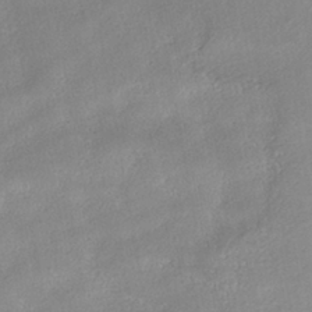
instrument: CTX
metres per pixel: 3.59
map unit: HNhu
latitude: -39.5777
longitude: 95.1809
